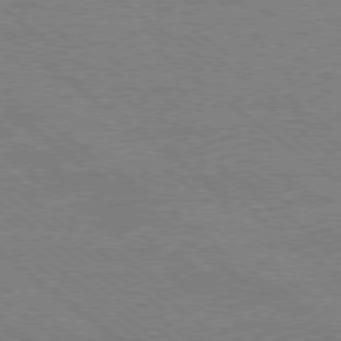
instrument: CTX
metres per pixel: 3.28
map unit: Ap
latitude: -79.1998
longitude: -83.8772
